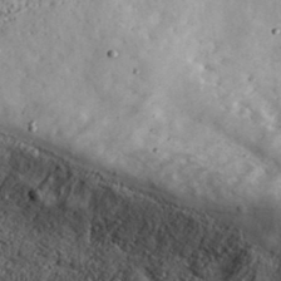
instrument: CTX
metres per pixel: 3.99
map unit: lHvf
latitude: 36.2712
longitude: -90.5924
